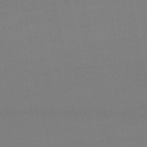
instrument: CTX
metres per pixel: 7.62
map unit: lHb
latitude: -48.2740
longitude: 62.5384
